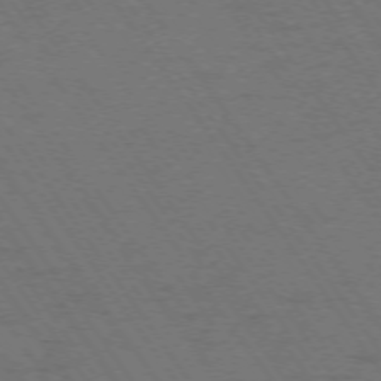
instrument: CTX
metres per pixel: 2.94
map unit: Ap
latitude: -74.5952
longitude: -71.2159
